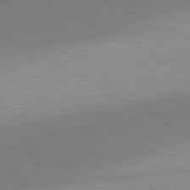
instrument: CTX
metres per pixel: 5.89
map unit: lApd
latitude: 81.0647
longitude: 157.8044
